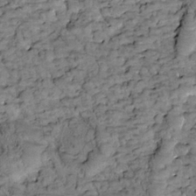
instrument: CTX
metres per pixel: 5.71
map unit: Htu
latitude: -2.3117
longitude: 173.6533
